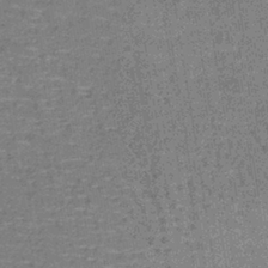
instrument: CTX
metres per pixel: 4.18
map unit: lHb
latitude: -39.5399
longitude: 60.2739
